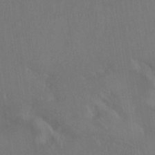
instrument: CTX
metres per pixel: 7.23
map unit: HNhu
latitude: -39.8045
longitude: 95.9556
